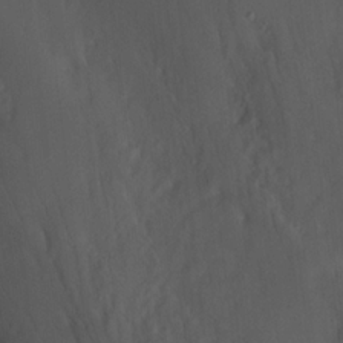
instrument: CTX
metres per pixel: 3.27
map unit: Hve
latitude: 19.3103
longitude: 150.1984
